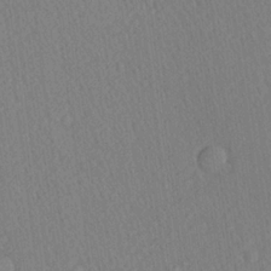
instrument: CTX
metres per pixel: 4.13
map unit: Ave
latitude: 20.8758
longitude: -139.0269
